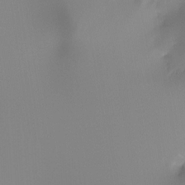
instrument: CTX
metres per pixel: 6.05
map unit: Ht
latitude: -13.2376
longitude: -51.0269
